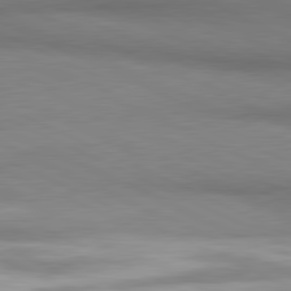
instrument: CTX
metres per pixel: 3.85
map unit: lApd
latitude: 81.2915
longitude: 161.7667
